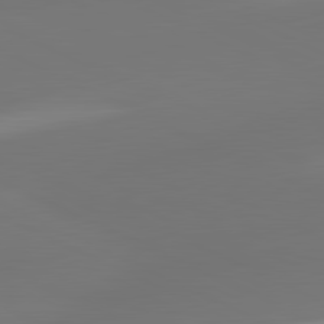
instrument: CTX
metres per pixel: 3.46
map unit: lApd
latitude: 81.4804
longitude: -164.7435
